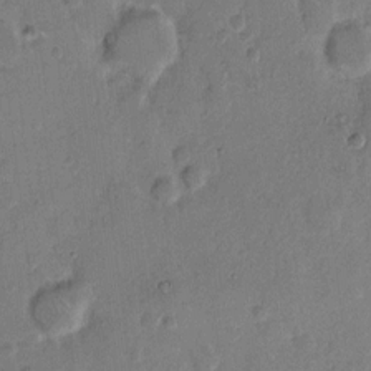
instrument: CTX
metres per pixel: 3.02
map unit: Hto
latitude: 7.4804
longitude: -62.3845
